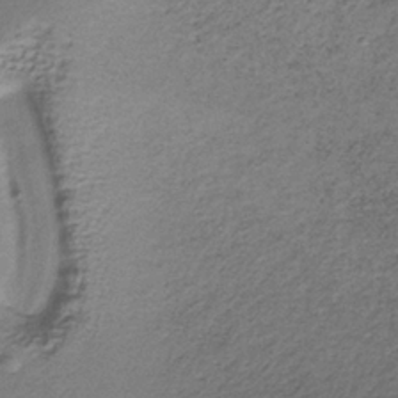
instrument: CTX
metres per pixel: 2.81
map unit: lHb
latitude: -34.8408
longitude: 61.7478
